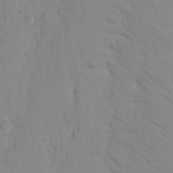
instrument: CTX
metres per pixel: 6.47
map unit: Nhu
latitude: 16.8947
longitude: -78.6491
